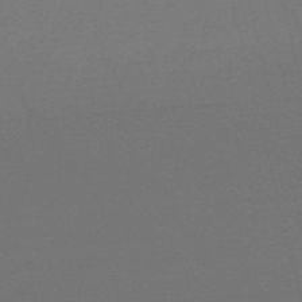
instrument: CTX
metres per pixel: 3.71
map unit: lHb
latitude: -47.8233
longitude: 67.8611
